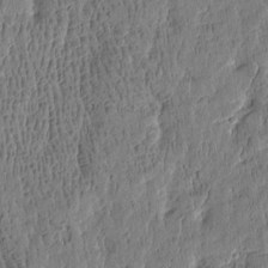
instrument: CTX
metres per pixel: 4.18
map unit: Htu
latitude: -4.3495
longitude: 175.3698
